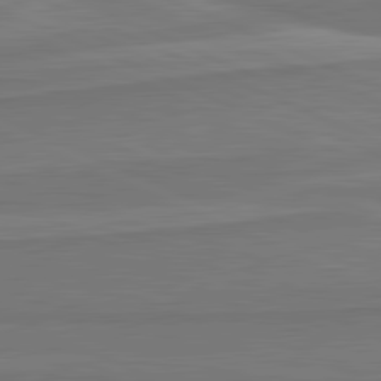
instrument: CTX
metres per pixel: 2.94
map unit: lApd
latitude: 81.7450
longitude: 169.6344
